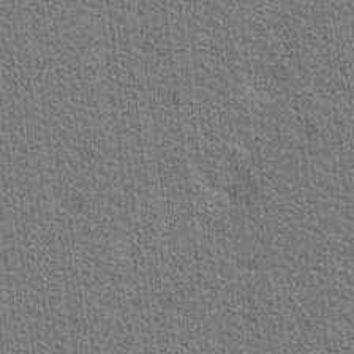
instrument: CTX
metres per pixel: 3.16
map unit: Nhu
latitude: 18.7435
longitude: -30.8191
